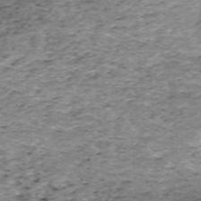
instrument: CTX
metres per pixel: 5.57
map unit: ANa
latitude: -40.5951
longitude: 103.1809
